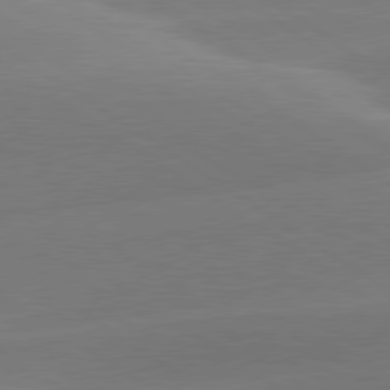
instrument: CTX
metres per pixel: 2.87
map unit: lApd
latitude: 79.9150
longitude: -94.5357
